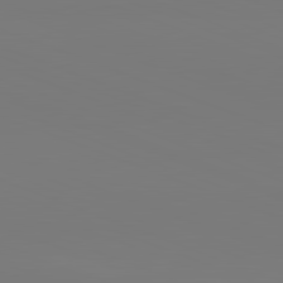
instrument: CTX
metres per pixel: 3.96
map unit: lApd
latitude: 82.0633
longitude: 145.8611
